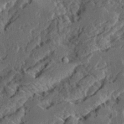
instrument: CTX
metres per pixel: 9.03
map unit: Ave
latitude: 14.7247
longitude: -137.5182
